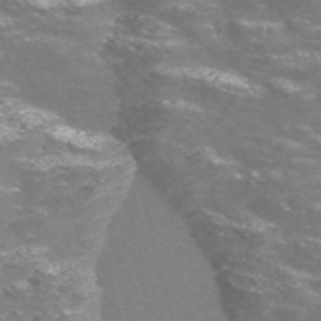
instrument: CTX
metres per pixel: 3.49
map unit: Nve
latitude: -56.8597
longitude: 52.8974
